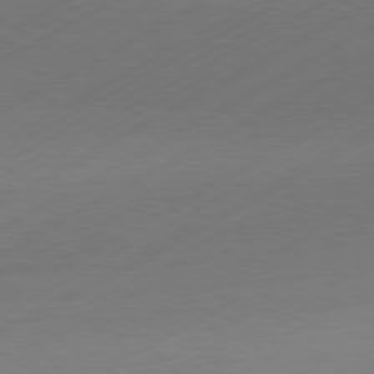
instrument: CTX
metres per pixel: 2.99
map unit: Hpe
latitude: -80.9164
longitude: 13.8611
